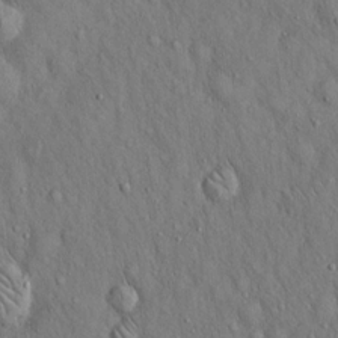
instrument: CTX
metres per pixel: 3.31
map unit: Hto
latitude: 15.5372
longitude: -58.4790
